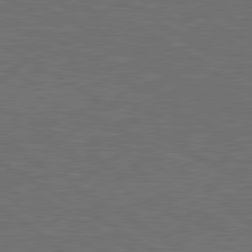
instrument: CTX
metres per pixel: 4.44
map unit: lApd
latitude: 80.4601
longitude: 118.1039
